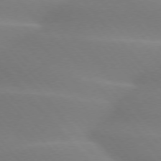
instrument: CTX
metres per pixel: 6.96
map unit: lApd
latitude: 74.2900
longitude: -60.7246
